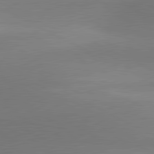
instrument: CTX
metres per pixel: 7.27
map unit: lApd
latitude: 81.1214
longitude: 154.6708
